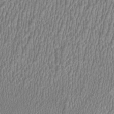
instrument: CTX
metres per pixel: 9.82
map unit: HNhu
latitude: 0.4790
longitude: -0.4979
